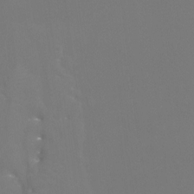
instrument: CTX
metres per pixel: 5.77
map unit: Htu
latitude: -13.0487
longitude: -48.2522
